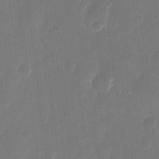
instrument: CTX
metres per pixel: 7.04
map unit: eHh
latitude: 10.2901
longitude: -70.8002
